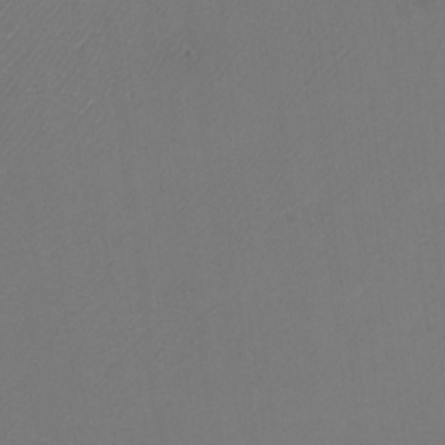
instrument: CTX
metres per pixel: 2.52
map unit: Nhu
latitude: -7.8800
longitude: -90.8002
